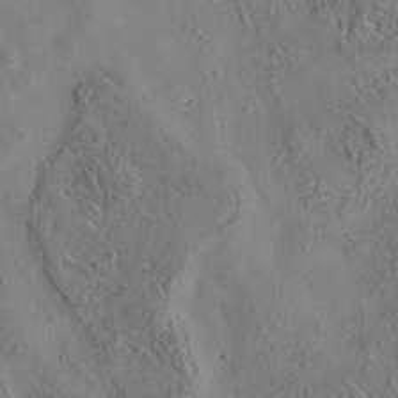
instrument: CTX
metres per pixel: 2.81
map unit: eAb
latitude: 35.5371
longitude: 109.7478
